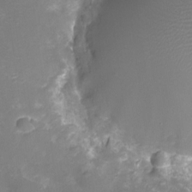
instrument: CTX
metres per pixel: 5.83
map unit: Ht
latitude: -10.8786
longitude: -23.3293
